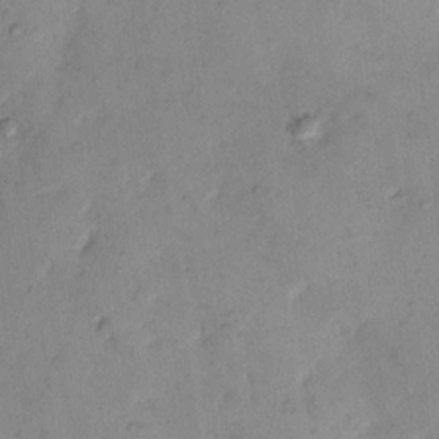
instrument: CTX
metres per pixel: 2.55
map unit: eHh
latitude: 10.6113
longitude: -63.0081
